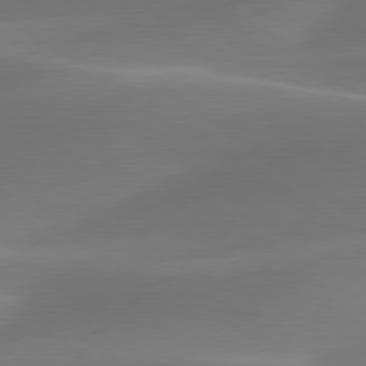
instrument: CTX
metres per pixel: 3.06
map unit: lApd
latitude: 79.8961
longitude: -91.4049
